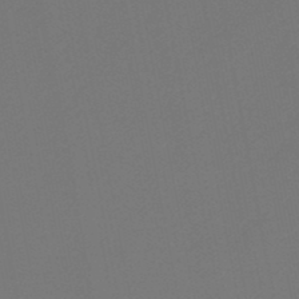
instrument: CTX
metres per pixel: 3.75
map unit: lHb
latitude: -47.6910
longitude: 68.8597
